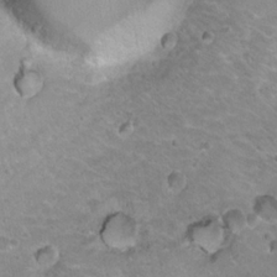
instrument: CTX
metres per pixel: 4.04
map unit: Hto
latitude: 20.5168
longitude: -32.5168
